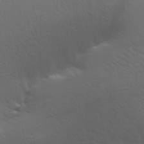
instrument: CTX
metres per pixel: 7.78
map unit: Aa
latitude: 29.5749
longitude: -139.4237
